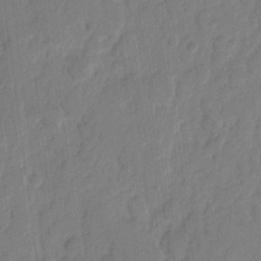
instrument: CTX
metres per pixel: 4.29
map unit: eHh
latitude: 8.3467
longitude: -65.4237
